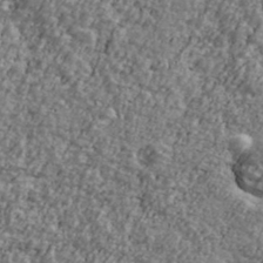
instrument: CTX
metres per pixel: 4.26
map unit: Ave
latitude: 41.7449
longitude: -111.3293
